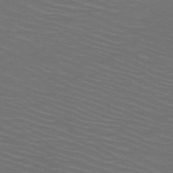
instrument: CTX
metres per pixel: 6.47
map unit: HNb
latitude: -48.7841
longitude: -45.6883
